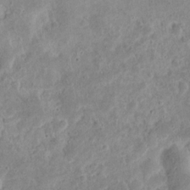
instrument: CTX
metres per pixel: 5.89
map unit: eHh
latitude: 12.9514
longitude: -73.6505
